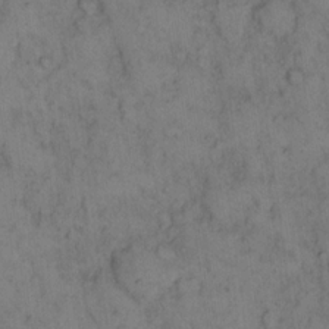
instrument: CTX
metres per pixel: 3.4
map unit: eHh
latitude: 14.4223
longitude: -62.9514
